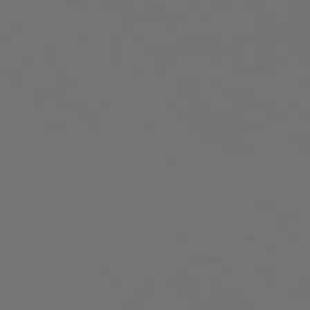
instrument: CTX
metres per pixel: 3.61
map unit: Hpe
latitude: 75.1970
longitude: -126.7246
